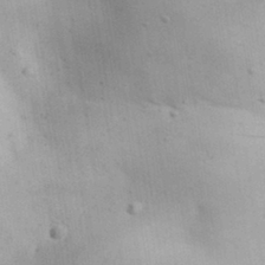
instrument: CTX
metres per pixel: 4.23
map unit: Aa
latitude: 30.6680
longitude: -145.2159
